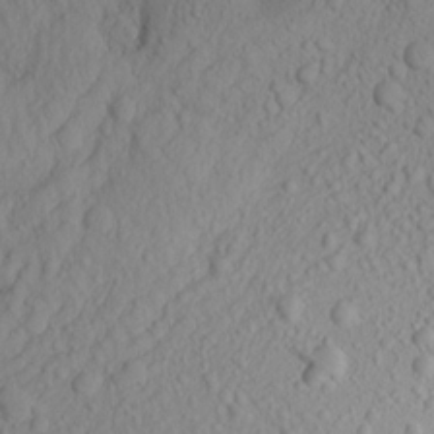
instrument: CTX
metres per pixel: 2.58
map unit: Aa
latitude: 16.9703
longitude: -146.1767
